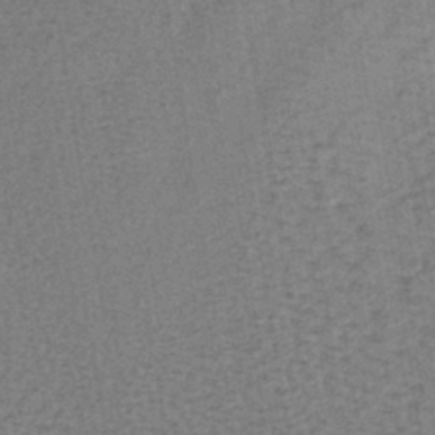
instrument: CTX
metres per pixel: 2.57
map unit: lHb
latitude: -39.2565
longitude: 62.7841
